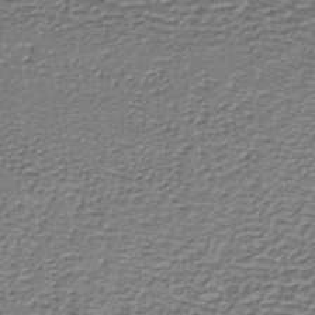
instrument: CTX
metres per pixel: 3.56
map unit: lHb
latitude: -36.2928
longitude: 59.0108
